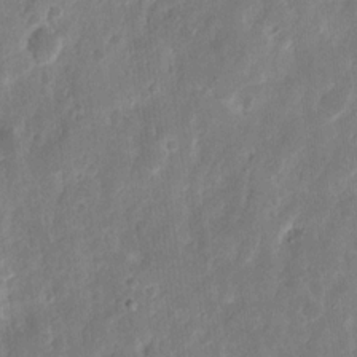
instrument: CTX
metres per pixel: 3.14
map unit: eHh
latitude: 12.9325
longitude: -73.1404
